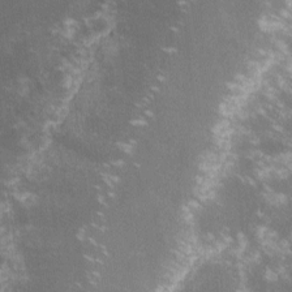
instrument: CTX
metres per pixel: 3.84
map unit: lHvf
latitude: -14.2929
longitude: -102.9702
